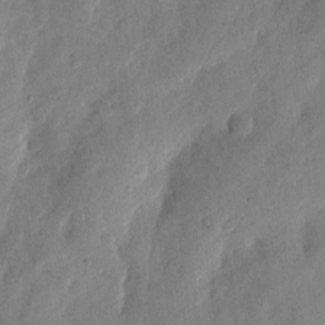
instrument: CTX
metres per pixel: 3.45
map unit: eHh
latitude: 7.0080
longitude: -71.8394
